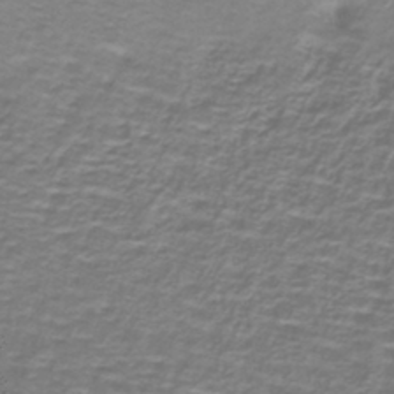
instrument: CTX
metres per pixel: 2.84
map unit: lHb
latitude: -40.3684
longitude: 58.8407
